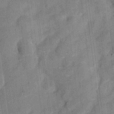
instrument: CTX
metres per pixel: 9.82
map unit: eHh
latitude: 7.6694
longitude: -66.5923
